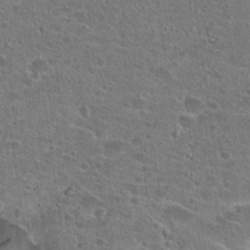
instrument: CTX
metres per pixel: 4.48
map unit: Hto
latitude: 22.5168
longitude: -43.2726
